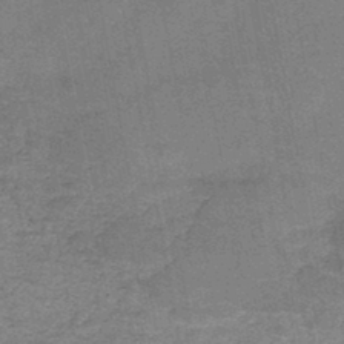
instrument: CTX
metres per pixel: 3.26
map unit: HNb
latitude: -45.7667
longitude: -37.2159
